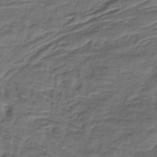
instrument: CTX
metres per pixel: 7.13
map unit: HNb
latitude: -35.8989
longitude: 58.2550
